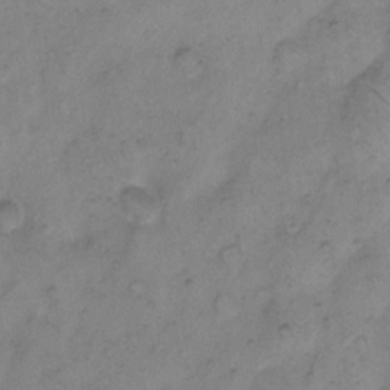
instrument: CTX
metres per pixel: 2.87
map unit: eHh
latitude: 13.7450
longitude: -65.8016
